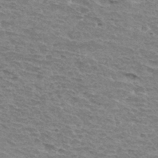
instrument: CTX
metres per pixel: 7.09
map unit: Hto
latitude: 33.6127
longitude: -45.2348
